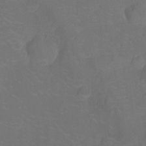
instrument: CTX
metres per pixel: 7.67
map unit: Nhu
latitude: -14.1417
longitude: -24.4034
